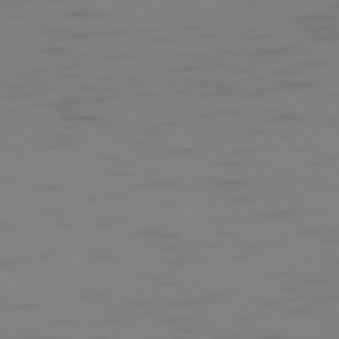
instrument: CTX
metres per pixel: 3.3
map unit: Ap
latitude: -76.9731
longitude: -67.8772
